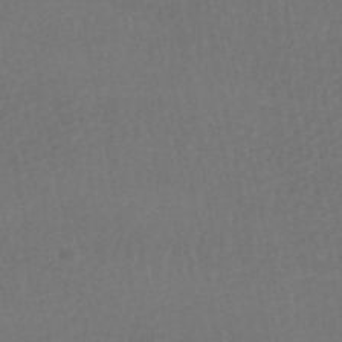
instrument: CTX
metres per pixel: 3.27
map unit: HNhu
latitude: -48.6330
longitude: 97.3510
